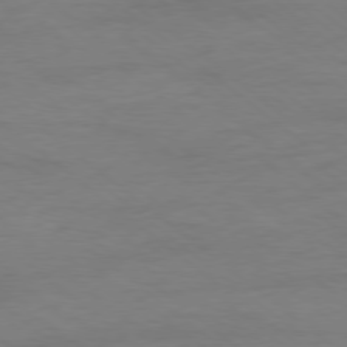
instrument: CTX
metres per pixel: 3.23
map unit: Ap
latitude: -78.6707
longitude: -89.5938
